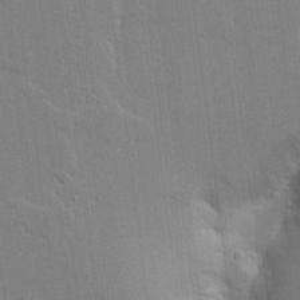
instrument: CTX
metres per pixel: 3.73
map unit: Aa
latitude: 20.7435
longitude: -124.6112
